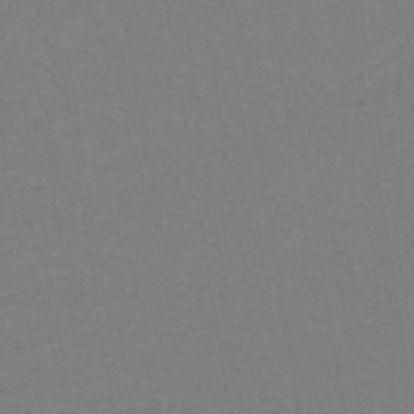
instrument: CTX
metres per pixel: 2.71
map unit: lHb
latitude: -38.9920
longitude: 58.2928
